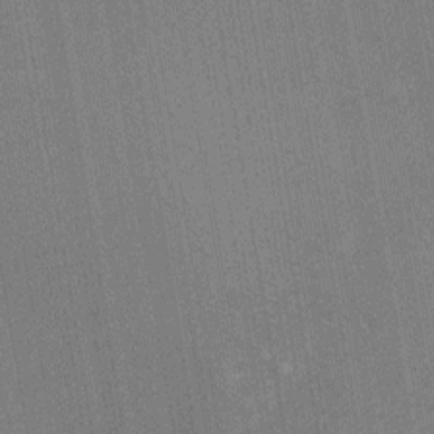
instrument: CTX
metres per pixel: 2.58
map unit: Nhu
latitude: -11.4266
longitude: -22.0822
